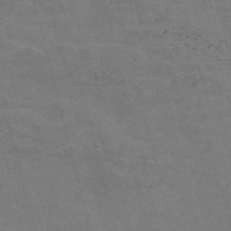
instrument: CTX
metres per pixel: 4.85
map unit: Nve
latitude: -58.3873
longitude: 51.7289
